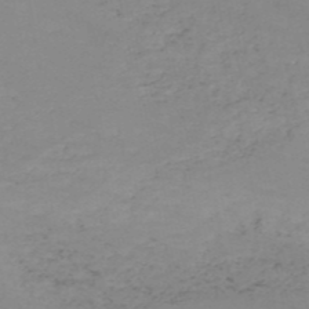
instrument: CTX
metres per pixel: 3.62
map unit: HNb
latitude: -52.1039
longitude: -51.7827
